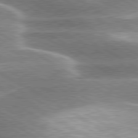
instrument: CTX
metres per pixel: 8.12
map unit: lApd
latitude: 80.1200
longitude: -120.6302
